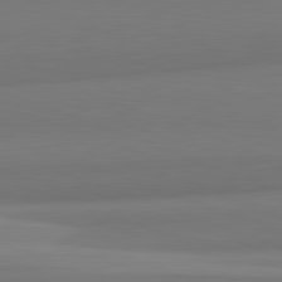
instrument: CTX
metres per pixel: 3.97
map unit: lApd
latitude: 82.3656
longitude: 169.3320
